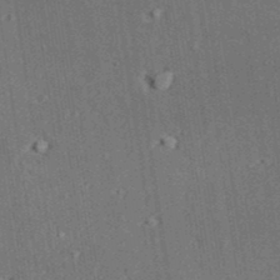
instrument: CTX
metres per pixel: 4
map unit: lAvf
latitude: 28.4034
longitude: -109.8016
